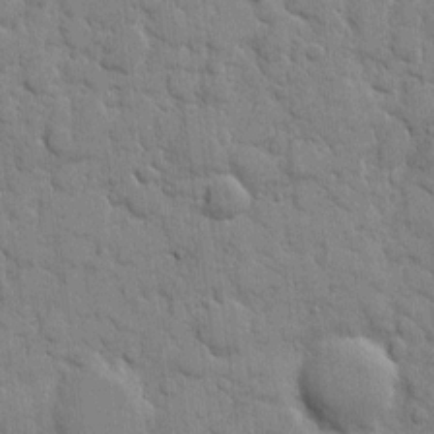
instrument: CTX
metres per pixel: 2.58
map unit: eHh
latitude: 9.4049
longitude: -66.8002
